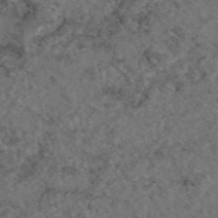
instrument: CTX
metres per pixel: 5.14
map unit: eAb
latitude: 46.9514
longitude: 112.2551
